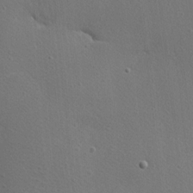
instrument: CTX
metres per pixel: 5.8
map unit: Nhu
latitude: 0.4790
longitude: -77.8205
